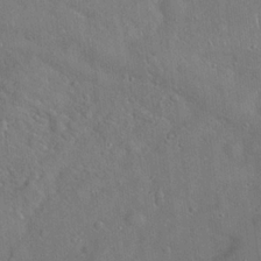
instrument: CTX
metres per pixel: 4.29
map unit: Hto
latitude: 19.4615
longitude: -53.5560
